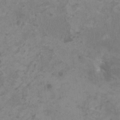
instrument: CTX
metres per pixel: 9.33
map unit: HNhu
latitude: -1.3132
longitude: 2.5951
